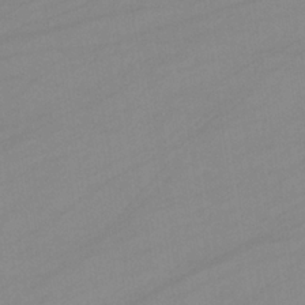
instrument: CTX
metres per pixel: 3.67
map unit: eHb
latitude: -33.9367
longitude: 72.7274
